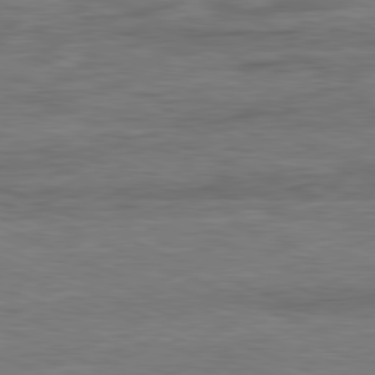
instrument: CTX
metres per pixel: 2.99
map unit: Ap
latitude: -81.9367
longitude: -84.4979
